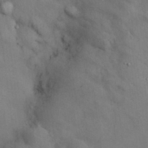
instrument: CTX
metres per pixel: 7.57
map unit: Nhu
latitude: 26.6680
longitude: -70.9891
